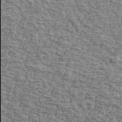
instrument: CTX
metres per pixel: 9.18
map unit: Ave
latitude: 41.8772
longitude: -109.9906
